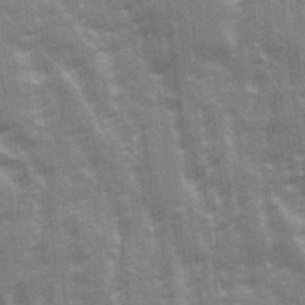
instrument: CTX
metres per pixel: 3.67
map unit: Ave
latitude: 21.4427
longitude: -133.3860
